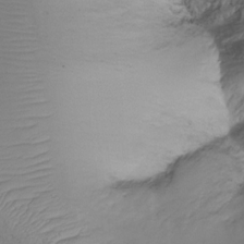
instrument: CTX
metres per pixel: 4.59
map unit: Ht
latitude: -15.8612
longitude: -45.9339
